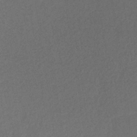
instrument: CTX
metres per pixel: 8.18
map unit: lHb
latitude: -38.6330
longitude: 68.8974
